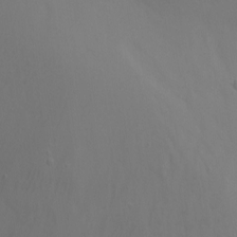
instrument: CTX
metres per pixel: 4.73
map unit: Ht
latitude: -10.6141
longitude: -46.1767
